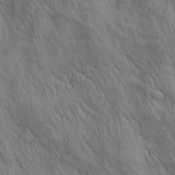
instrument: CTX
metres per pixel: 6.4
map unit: lAa
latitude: 22.4979
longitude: -137.9150
